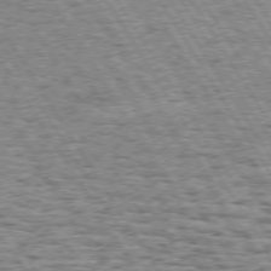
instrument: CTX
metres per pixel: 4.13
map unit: Hpe
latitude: 73.4616
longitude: -131.7639
